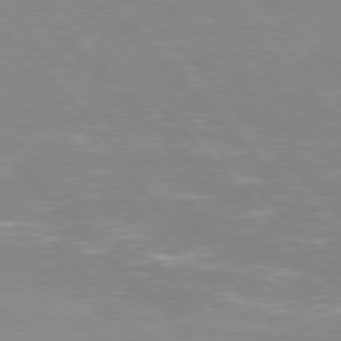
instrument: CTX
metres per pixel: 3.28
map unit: Hpe
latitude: 76.3089
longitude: -155.9717
